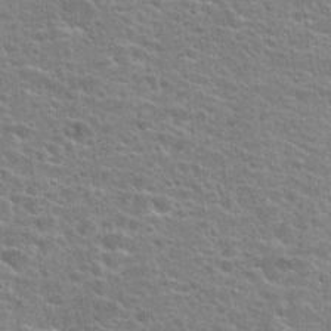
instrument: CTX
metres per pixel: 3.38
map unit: Hto
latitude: 24.1011
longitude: -47.9717
